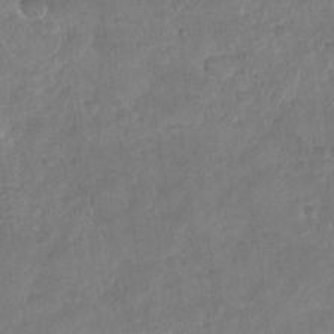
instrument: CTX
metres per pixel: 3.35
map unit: Nhu
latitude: -29.2565
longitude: -62.5735
